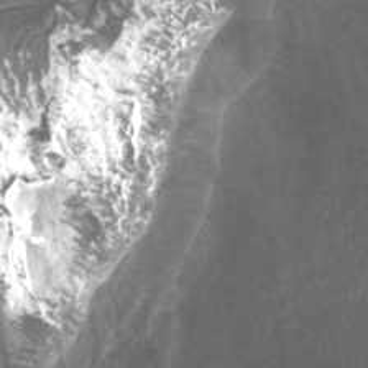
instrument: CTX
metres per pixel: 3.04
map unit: Htu
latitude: 3.3292
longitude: -19.9339
